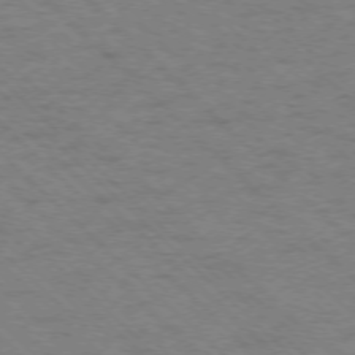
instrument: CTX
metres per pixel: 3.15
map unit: Ap
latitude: -75.7478
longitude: -79.7450
